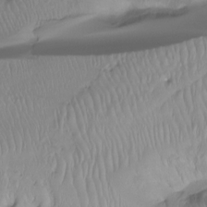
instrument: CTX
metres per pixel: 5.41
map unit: Ht
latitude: -15.6155
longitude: -43.6505
